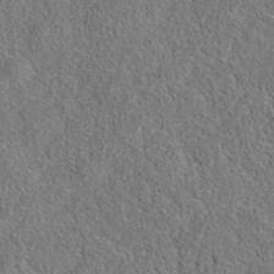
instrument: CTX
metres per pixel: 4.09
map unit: eAb
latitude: 36.1767
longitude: 112.3873
